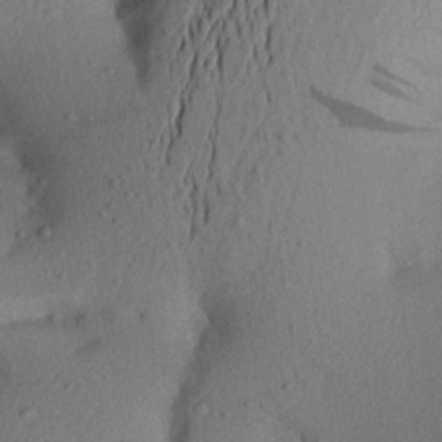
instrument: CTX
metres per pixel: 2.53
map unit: Aa
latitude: 22.7057
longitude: -147.0270
